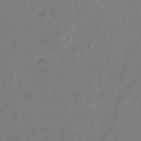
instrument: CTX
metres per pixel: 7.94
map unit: Nhu
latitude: -8.6140
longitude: -50.3656
